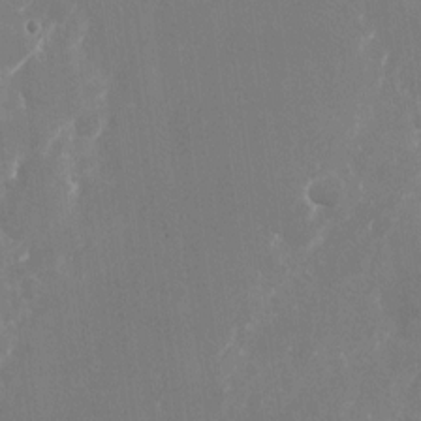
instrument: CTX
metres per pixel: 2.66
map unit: Nhu
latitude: -22.9920
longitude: -72.3468
